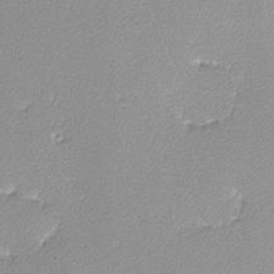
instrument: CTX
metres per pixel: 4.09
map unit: lHvf
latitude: -12.1795
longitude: -102.4223
